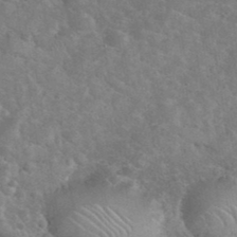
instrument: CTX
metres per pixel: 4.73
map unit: eHh
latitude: 37.2537
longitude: -65.4615
